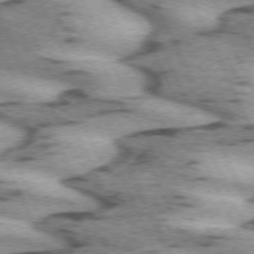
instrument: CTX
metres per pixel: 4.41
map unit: lApd
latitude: 72.0633
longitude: -54.7057
